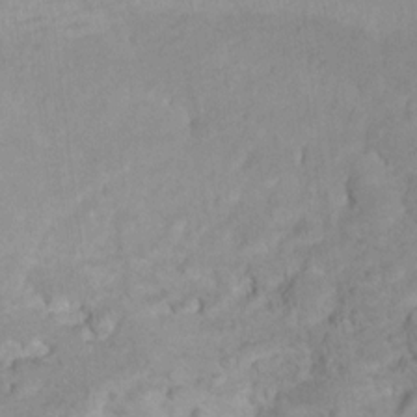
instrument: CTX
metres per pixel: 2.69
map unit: Ht
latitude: 6.4034
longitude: -36.5546
